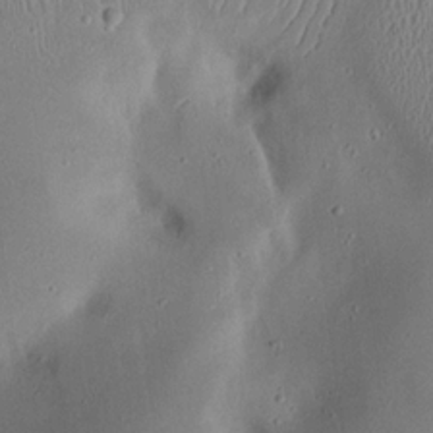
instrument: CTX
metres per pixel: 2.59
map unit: eHh
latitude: 23.5560
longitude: -70.2144
